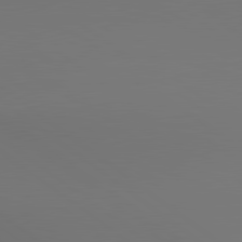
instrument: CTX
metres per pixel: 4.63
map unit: lApd
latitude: 80.5924
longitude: 153.9745
